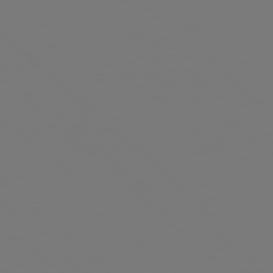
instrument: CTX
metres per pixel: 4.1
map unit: Hpe
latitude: 78.1011
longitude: -162.7625
